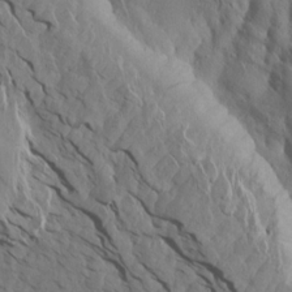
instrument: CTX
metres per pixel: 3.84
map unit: Aa
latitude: 14.8947
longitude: -142.8380
